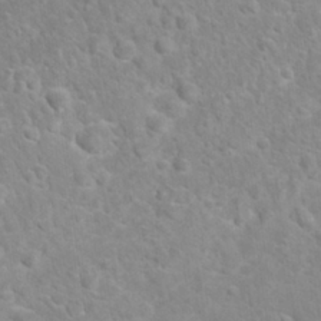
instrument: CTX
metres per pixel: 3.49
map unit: Nhu
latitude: 27.0836
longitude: -62.4601
